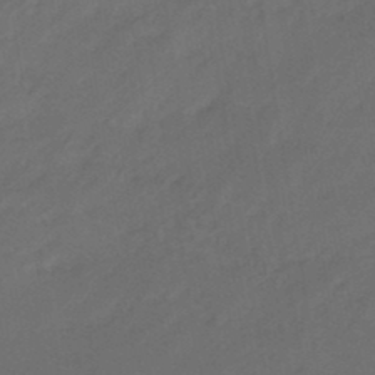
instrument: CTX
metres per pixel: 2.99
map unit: eHb
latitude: -46.5762
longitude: 85.3698
